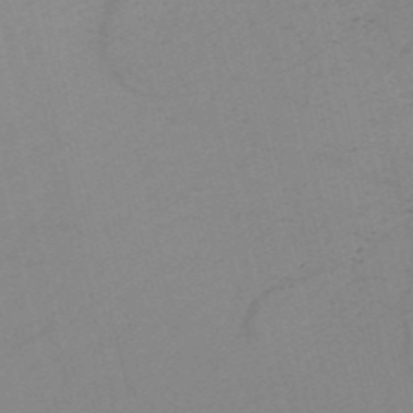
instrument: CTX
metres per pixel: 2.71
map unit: HNb
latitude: -52.2739
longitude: -45.9339
